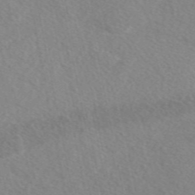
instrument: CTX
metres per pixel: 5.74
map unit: eAb
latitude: 48.0444
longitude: 117.5966
